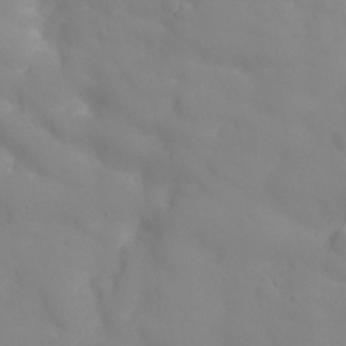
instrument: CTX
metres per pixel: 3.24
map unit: Nhu
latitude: 26.5735
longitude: -55.2348
